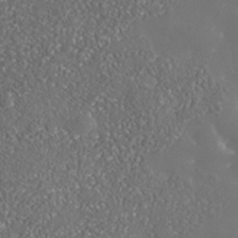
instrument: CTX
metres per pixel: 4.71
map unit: Nhe
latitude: -37.0864
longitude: -91.0647
